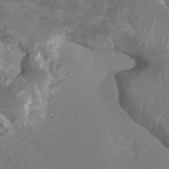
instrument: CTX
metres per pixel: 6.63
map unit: Htu
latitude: 3.4426
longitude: -20.2523
